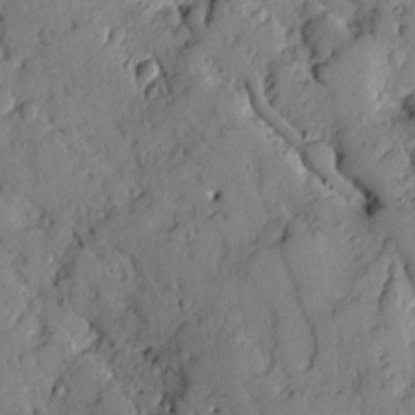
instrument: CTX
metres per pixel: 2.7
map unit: Ave
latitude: 10.0444
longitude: -101.7261
